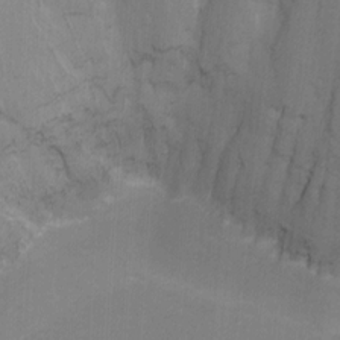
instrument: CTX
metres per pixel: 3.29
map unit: Nhu
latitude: -9.1809
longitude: -80.1767
